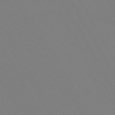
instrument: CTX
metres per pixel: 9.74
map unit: Hpe
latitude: -72.5762
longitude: 10.4818
